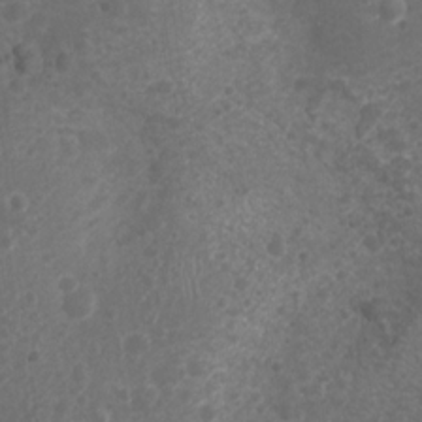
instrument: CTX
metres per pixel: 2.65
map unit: Nhu
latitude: 6.1956
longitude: -17.8583
